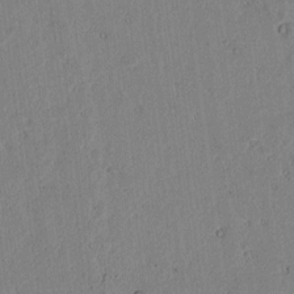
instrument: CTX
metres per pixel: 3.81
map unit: lAvf
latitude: 6.6868
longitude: 168.8786
